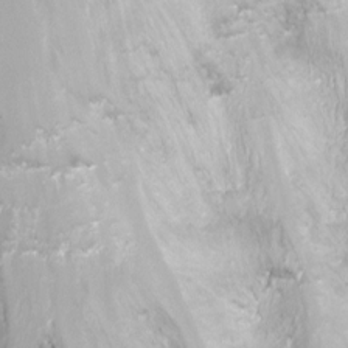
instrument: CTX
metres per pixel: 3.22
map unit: Nhu
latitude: -13.4077
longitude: -39.7072
